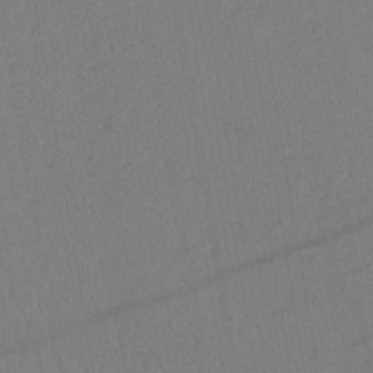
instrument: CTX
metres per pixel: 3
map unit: lHb
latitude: -42.2550
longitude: 67.8611
